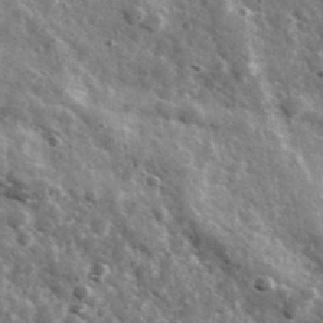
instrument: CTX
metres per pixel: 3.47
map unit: Ave
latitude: 38.3089
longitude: -107.8583
